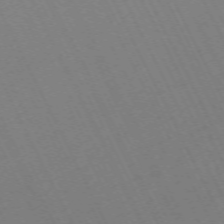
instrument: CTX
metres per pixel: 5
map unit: Hpe
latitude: -70.6896
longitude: 16.3118
